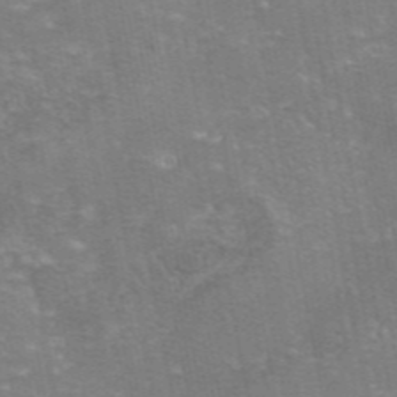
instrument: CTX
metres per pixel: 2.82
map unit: eAb
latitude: 46.1011
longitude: 105.6344
